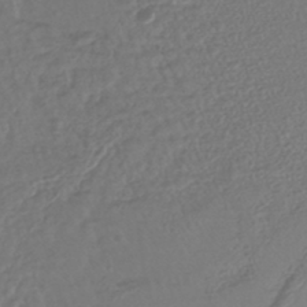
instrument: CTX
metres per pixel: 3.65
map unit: lHb
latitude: -42.8219
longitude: 74.4629
